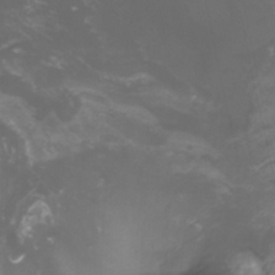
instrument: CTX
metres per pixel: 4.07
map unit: Nhu
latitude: -11.4454
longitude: -74.9514
